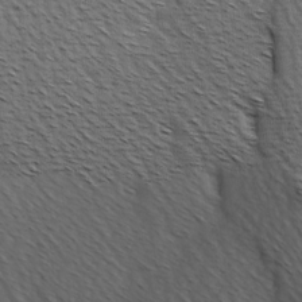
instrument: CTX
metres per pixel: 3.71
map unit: Hve
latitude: 3.3292
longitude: -121.0270
